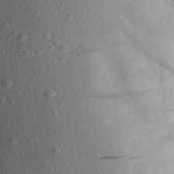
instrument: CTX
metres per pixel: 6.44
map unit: Aa
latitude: 27.8961
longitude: -145.2915
